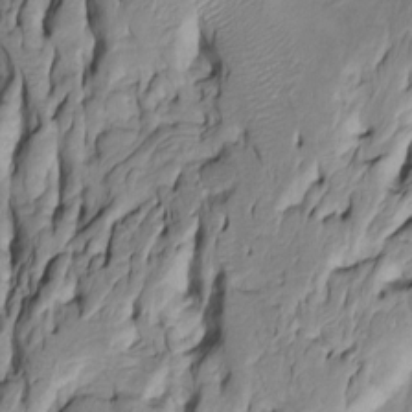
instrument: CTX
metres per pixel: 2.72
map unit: Htu
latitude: -5.7666
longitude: 152.1039
